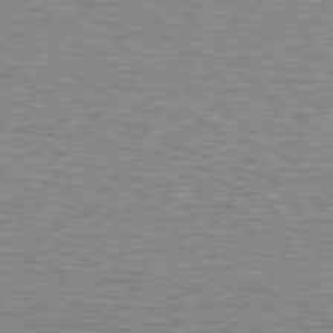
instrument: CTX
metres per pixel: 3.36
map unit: Hpe
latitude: 78.3656
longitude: -122.1956
